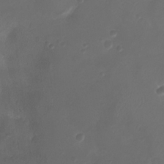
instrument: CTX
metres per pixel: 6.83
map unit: Ht
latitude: -2.6707
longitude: -19.6316
